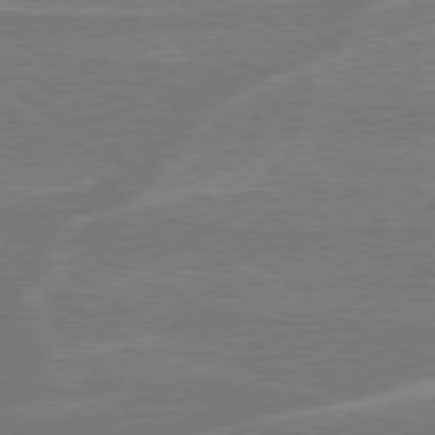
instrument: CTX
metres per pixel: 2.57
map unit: Hpe
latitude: 78.5735
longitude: -130.1767
